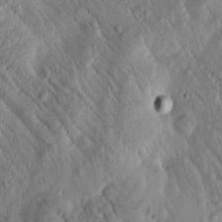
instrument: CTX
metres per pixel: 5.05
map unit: Htu
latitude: -1.0298
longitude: 171.4832
